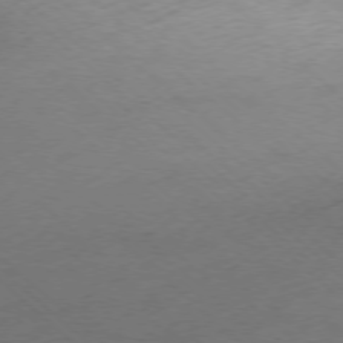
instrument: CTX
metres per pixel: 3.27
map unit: Ap
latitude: -77.4076
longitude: -63.7072
